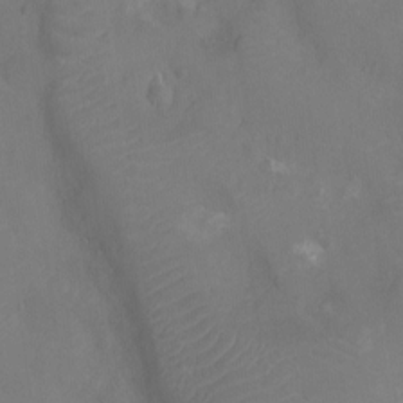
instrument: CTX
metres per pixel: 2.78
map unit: Nhu
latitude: -11.1431
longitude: -21.5182
